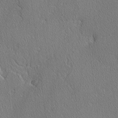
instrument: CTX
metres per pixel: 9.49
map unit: lAvf
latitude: -3.7099
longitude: -108.7435
